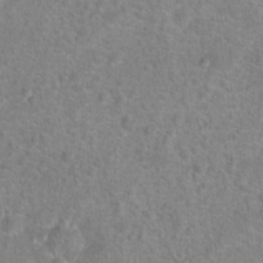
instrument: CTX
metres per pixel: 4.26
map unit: Hto
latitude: 16.9703
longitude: -41.8016
